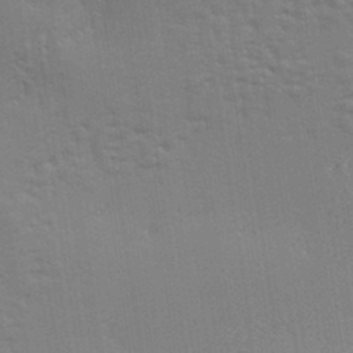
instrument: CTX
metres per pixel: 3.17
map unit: eHh
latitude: 34.2711
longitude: -132.9514
